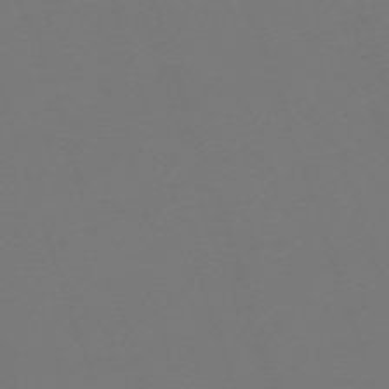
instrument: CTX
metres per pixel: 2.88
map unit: eHh
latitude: -63.6344
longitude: 53.4076
